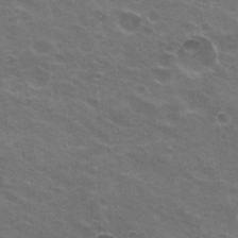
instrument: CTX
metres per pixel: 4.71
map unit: Nhu
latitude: 20.9703
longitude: -31.0837
